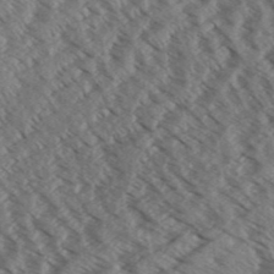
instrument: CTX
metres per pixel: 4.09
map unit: Aa
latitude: 32.5357
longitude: -138.8947
